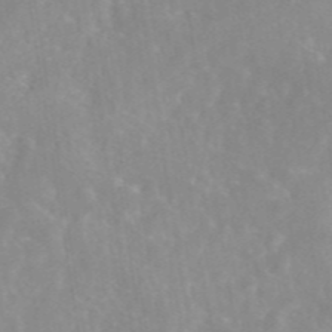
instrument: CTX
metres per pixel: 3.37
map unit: eAb
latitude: 45.2537
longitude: 126.5951
